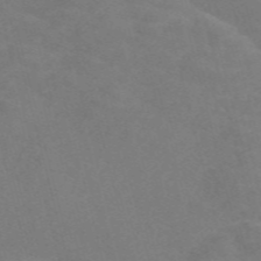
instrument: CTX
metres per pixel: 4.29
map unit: Nve
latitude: -57.8611
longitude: 56.8408
